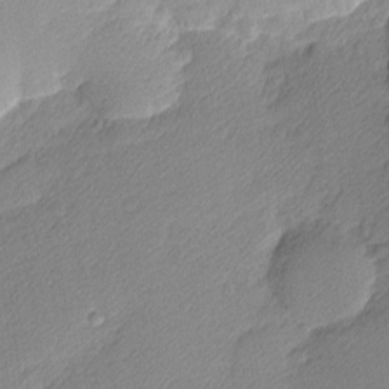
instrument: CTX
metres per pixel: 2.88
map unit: Nhu
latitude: 2.1389
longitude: -75.4049
